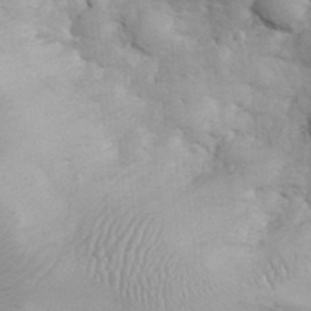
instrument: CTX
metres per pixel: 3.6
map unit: eHh
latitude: 32.4412
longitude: -66.5923
